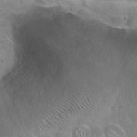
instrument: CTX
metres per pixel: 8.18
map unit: Hto
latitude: 23.9717
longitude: -50.7057
